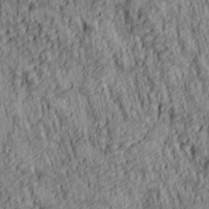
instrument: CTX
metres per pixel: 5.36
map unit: lAa
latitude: 5.4615
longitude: -114.8757
